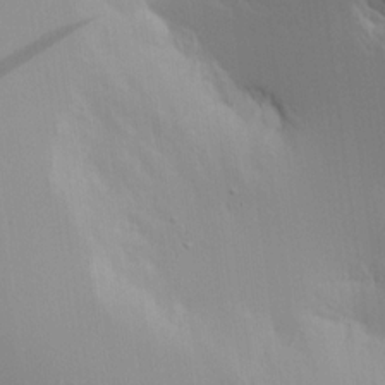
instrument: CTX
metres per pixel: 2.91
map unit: Aa
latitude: 18.8758
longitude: -125.0458
